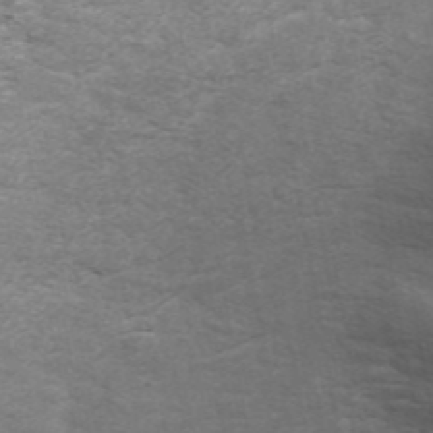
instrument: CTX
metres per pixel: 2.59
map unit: ANa
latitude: 44.7624
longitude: 29.0298
